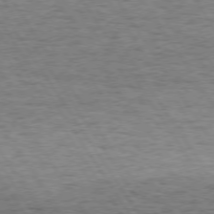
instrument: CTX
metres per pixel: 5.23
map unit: Hpe
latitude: 73.6883
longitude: -130.6302
